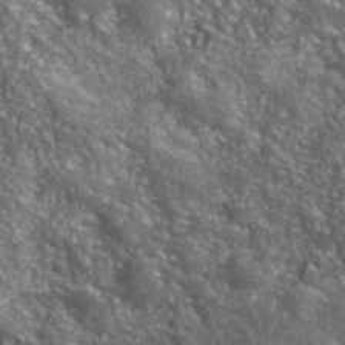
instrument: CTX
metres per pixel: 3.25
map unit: eHh
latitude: 42.4223
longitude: -91.1025
